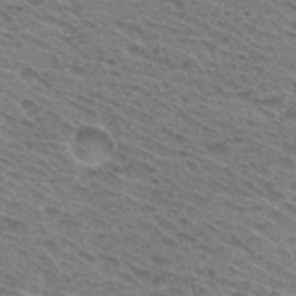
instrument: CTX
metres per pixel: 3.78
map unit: Hto
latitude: 31.5938
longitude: -47.5183
